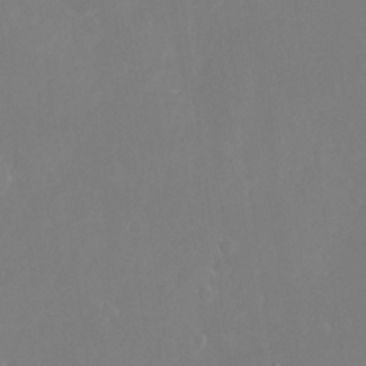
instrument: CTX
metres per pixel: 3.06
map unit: Nhu
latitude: -25.8044
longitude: -72.1389
